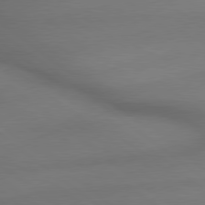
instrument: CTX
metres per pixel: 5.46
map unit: lApd
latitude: 79.5560
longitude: -172.7813
